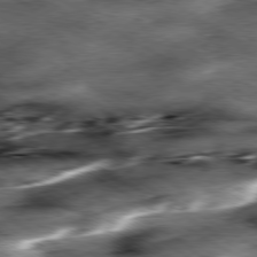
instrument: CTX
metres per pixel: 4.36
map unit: Hpe
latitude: -80.2740
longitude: 23.0676
